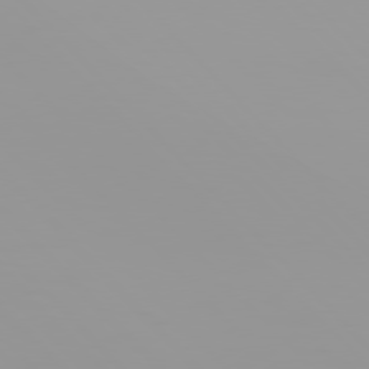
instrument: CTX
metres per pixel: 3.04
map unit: Hpe
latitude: 77.3292
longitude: -140.0444
